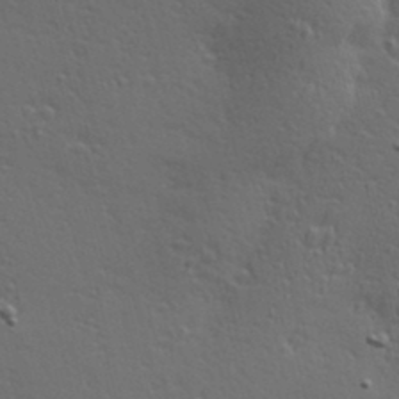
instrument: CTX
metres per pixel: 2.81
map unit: Hve
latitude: 24.6868
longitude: -97.0458
